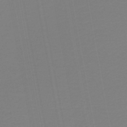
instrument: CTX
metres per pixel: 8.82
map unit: lHb
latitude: -46.2361
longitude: 66.3495
